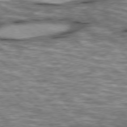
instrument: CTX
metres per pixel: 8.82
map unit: lApd
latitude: 76.2900
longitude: -49.6505
